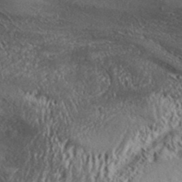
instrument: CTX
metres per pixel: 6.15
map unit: Aa
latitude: 32.7813
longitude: -134.8758
